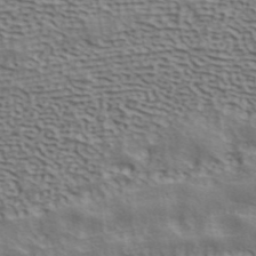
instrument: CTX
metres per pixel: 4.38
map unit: ANa
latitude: 41.7450
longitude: 50.1038
